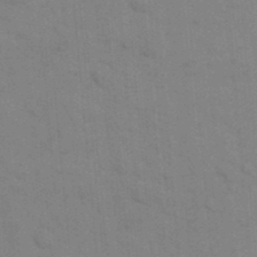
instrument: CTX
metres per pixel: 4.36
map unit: eHh
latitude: 18.5545
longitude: -64.2145
